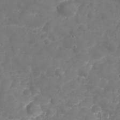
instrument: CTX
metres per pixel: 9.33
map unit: Nhu
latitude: 25.5182
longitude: -63.5182
